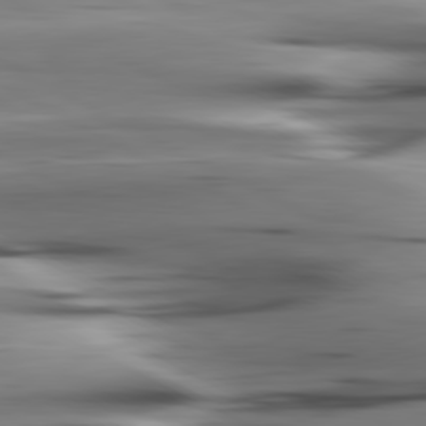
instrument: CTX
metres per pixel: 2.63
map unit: lApd
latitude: 80.5924
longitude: -123.7639
